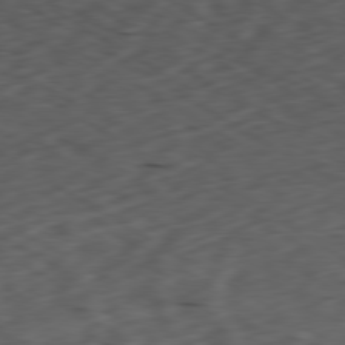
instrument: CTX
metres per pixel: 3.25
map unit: Ap
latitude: -80.4629
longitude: -71.9717
